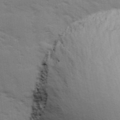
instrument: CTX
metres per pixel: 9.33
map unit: Ave
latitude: 11.8206
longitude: -102.3656
